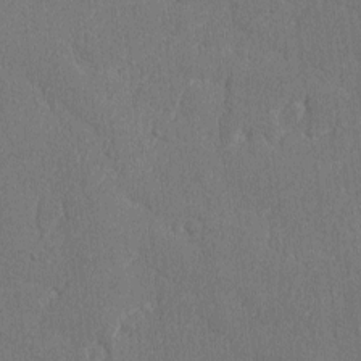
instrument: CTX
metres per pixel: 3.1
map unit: lAvf
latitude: -8.4062
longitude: -113.7449
